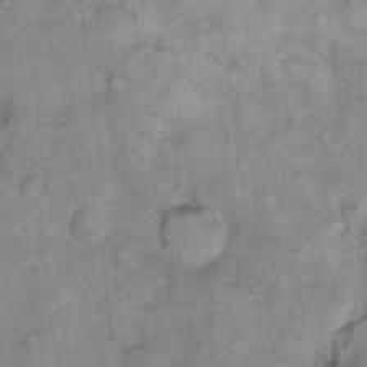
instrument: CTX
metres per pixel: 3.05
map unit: eHh
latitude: 15.8206
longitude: -64.5357
